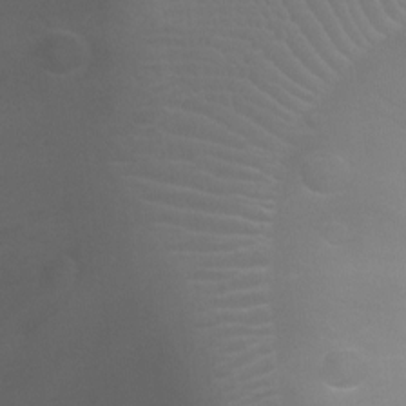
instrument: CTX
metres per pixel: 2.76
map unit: Ht
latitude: -7.7666
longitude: -20.6680
